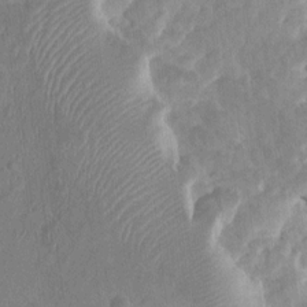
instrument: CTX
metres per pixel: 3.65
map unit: HNhu
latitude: 5.2348
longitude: -6.4979
